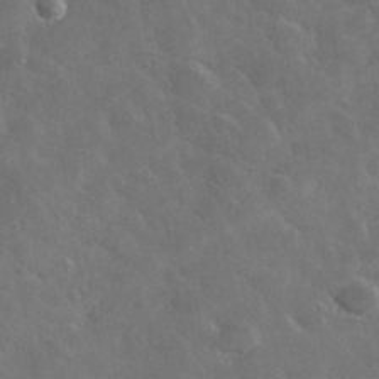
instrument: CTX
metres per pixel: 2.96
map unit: lHvf
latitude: 36.7058
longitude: -90.5924
